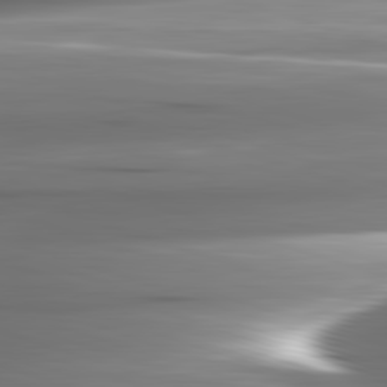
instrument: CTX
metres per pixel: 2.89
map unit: lApd
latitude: 82.7246
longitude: -140.9513
